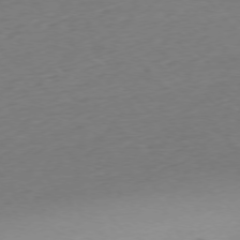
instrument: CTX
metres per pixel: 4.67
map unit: Ap
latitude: -76.2739
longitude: -80.9892
